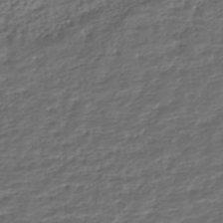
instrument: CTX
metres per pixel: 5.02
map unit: HNhu
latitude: -45.1809
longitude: 101.2187
